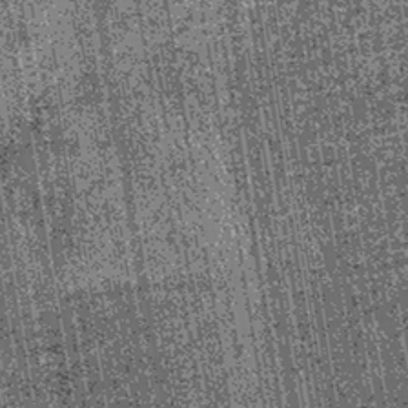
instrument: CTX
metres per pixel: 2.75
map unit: lHb
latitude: -39.9556
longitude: 67.6155
